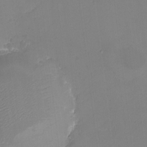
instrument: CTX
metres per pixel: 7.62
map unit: eHh
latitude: -4.6518
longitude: -78.4223
